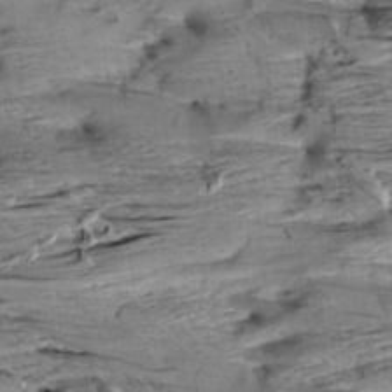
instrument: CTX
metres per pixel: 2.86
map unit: Aa
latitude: 8.7813
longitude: -140.1199
